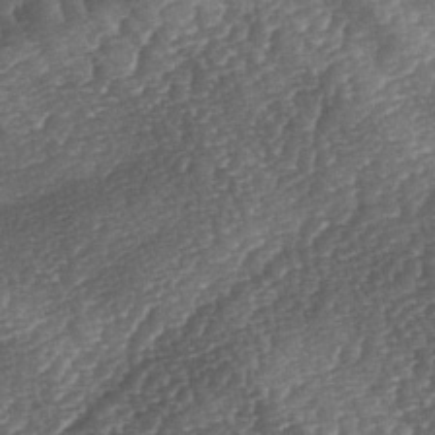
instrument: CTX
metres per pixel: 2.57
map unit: lAa
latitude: -3.5210
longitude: -127.6883
